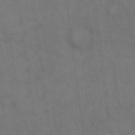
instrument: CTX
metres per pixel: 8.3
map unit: Hto
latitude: 15.1593
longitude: -61.3670
